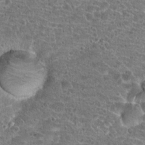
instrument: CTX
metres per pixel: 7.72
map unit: Hto
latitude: 20.2523
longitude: -42.1578
